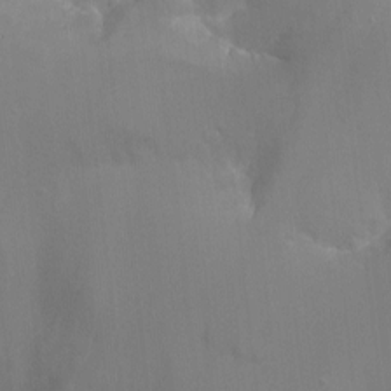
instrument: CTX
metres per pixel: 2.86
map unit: Nhu
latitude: -8.7841
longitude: -45.1214
